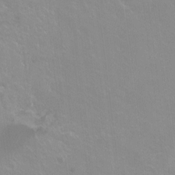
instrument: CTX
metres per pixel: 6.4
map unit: Ht
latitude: -14.4818
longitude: -42.4412
